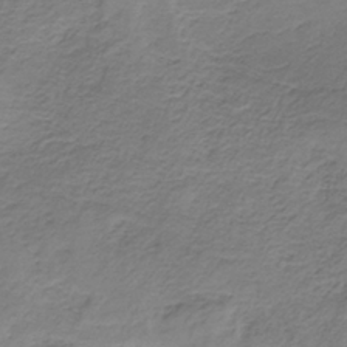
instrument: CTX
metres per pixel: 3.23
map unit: HNb
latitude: -34.5196
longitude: 56.4818
